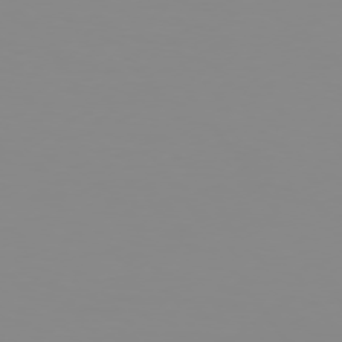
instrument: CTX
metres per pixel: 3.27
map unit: Hpe
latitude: 74.8947
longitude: -128.0822
